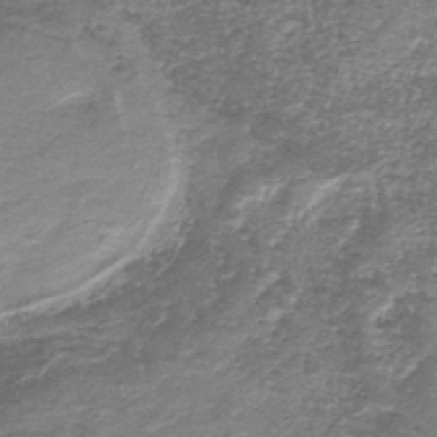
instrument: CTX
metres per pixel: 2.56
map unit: HNb
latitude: -44.3306
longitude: 50.1984
